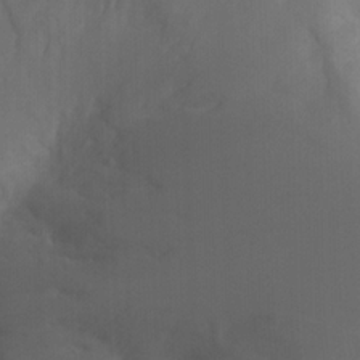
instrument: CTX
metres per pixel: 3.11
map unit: Nhu
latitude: -12.7463
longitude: -64.8380
